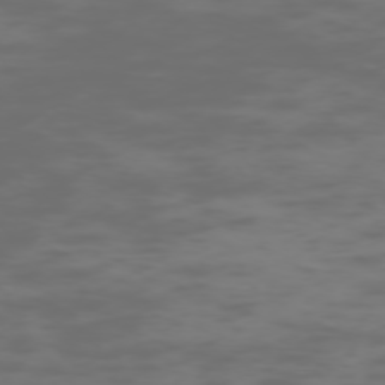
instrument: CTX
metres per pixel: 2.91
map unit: Hpe
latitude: -73.4454
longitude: 5.5777
